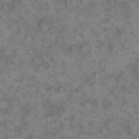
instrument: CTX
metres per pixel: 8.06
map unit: eHh
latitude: 12.8191
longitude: -64.1578
